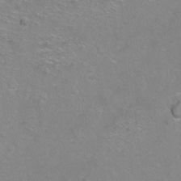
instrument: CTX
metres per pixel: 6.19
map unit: Hto
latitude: -6.6896
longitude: -35.8961
